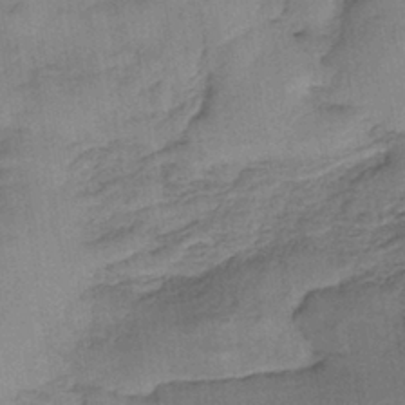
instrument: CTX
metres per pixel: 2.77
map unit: HNb
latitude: -35.8611
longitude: 57.4454
